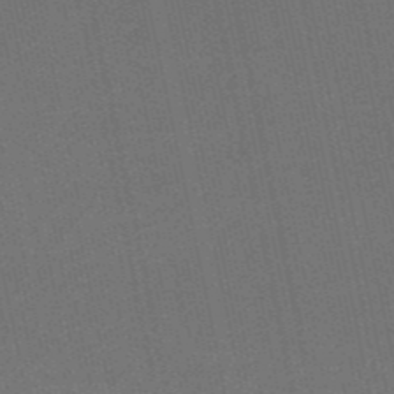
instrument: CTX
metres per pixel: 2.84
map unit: HNb
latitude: -53.0297
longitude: -42.7813
